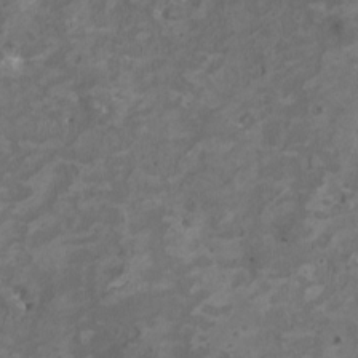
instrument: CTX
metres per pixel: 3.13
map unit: HNhu
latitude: 2.6112
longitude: -4.0633
